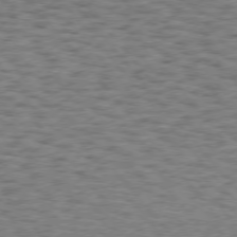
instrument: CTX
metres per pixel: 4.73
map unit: Hpe
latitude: 75.0458
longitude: -135.7449
